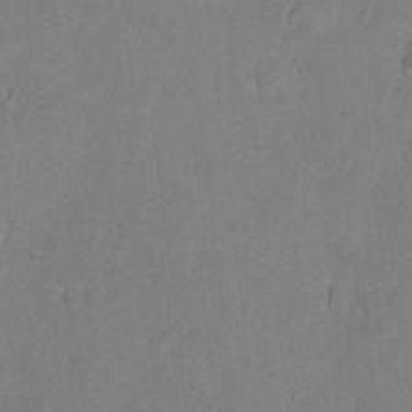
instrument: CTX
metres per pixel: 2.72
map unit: Nhu
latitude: 4.2900
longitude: -24.8569
